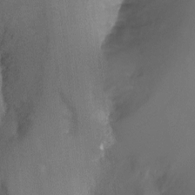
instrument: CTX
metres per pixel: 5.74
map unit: Nhu
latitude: -10.5385
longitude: -36.1011
